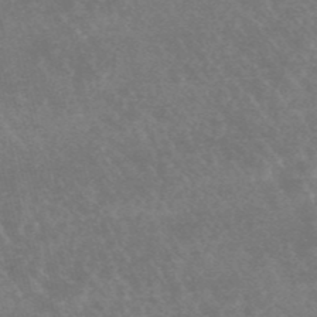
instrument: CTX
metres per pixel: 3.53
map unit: lHb
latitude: -48.2173
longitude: 72.6140
